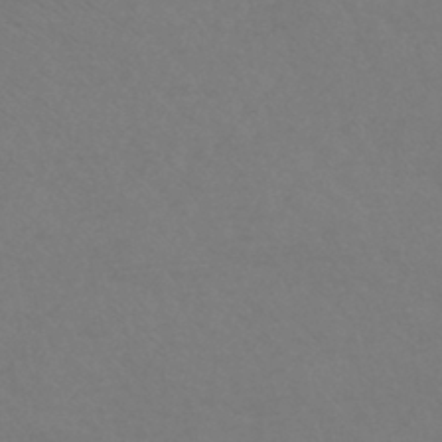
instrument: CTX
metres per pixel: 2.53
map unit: HNhu
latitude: -43.8800
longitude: 89.5966
